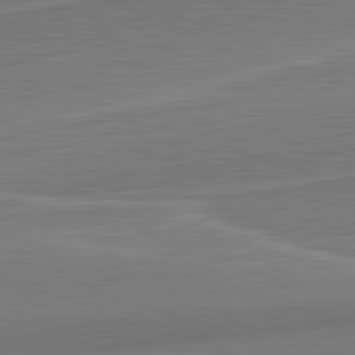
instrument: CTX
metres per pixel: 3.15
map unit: lApd
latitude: 82.1011
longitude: 142.1605
